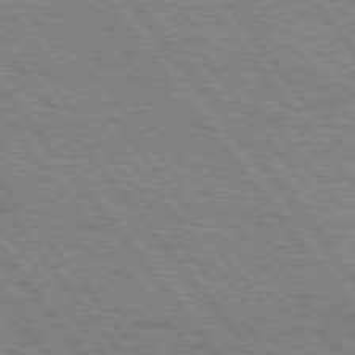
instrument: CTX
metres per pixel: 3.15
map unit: Hpe
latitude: 75.5560
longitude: -152.9136
